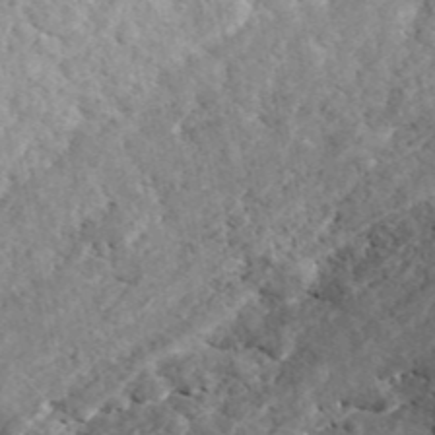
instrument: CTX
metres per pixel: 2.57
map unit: ANa
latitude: 44.3656
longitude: 46.7652
